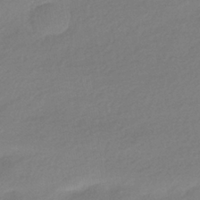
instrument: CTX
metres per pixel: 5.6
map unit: HNhu
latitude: -41.0486
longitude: 94.5573
